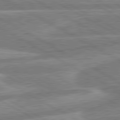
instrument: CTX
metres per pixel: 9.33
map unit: lApd
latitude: 80.5924
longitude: -171.3859
